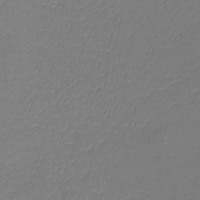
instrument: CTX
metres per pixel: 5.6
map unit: lHb
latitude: -42.3495
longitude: 72.1417
